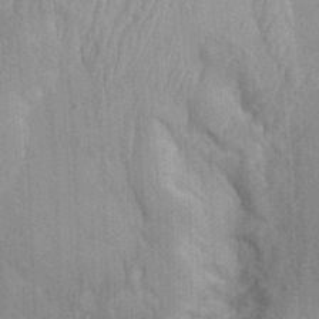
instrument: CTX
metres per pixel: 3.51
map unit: Ht
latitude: -2.5573
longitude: -15.5938
